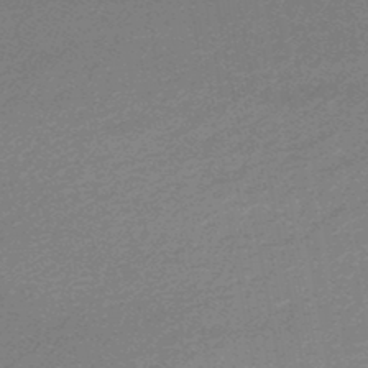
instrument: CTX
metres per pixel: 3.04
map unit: lHb
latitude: -46.8975
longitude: 57.8422
